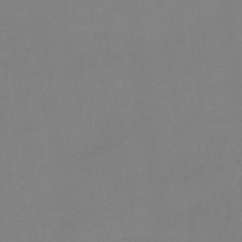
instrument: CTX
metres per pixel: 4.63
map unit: HNb
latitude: -35.0675
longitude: 51.8989
